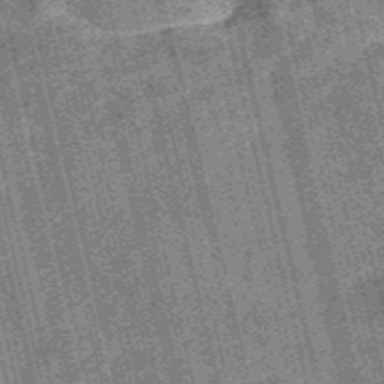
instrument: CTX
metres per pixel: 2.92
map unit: Nve
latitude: -56.6140
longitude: 54.5574
